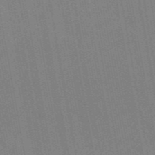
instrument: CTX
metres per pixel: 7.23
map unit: ANa
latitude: 46.4979
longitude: 49.0109
